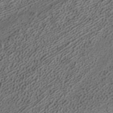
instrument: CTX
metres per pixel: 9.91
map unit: ANa
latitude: 37.4049
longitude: 19.7289
